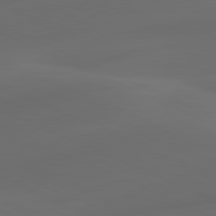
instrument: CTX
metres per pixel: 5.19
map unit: lApd
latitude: 80.8758
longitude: -82.8380
